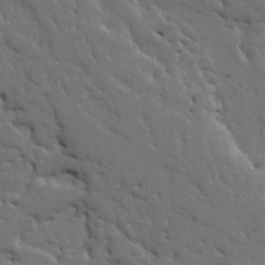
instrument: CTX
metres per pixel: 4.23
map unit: Ht
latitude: 10.0633
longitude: -77.5938
